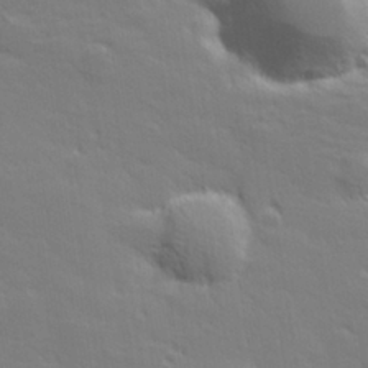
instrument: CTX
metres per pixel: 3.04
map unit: lHvf
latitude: 26.7624
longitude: 143.1620
